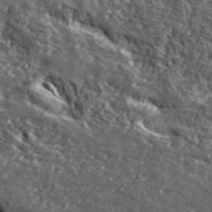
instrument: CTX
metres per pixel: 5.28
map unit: lHvf
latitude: 41.8961
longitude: -90.0255
